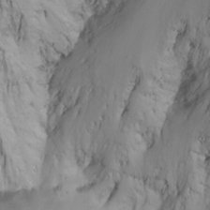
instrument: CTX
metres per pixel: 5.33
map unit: Htu
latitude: -6.2172
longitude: -68.9324
